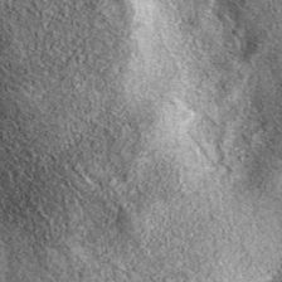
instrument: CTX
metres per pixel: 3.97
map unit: eAb
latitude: 39.5938
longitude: 108.0283
